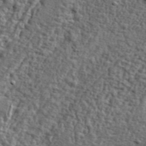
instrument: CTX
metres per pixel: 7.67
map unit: ANa
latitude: 41.2914
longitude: -86.7813
